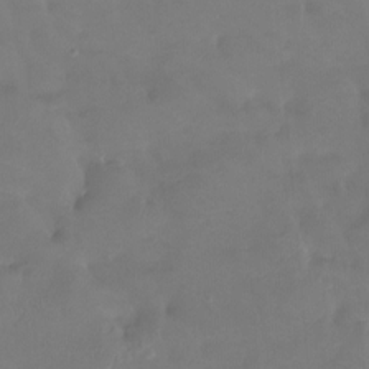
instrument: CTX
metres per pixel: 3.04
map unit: Htu
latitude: -14.0850
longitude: -46.5924
